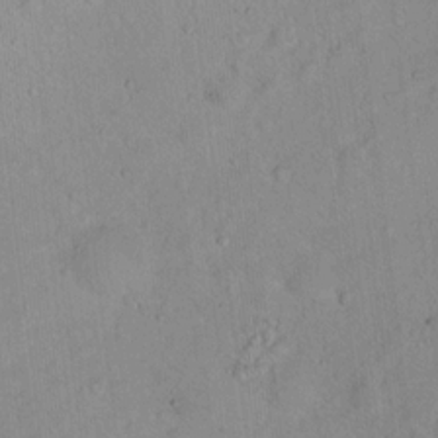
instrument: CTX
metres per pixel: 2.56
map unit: Nhu
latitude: 14.2334
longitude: -36.9514
